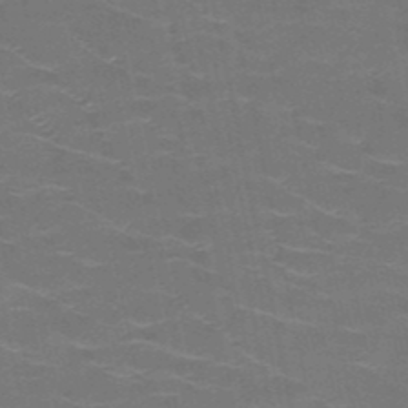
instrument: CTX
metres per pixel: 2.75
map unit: HNb
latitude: -50.8975
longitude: -47.6883
